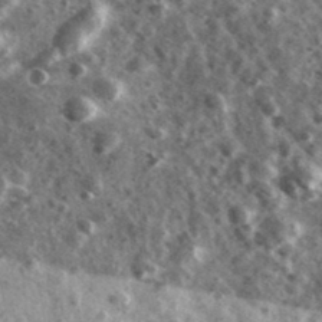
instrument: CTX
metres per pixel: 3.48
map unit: Ave
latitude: 38.3845
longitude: -107.8394
